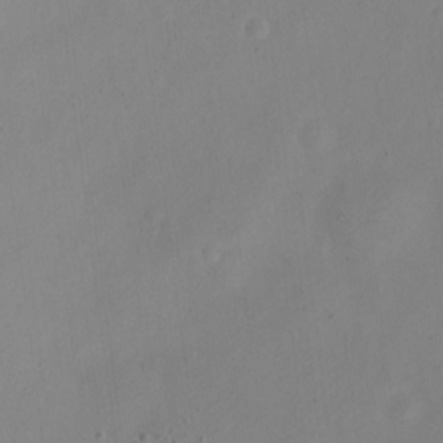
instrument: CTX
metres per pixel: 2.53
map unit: Nve
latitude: -22.9353
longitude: 106.3118
